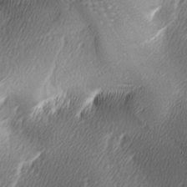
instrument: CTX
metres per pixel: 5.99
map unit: lAa
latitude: -5.9367
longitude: -122.8002
